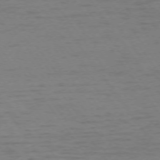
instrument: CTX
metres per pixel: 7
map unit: Ap
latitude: -74.4251
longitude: -79.4616
